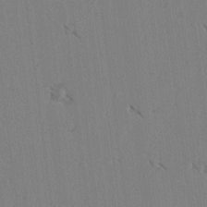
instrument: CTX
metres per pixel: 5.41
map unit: lAvf
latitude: -4.9541
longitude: -114.7246
